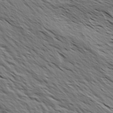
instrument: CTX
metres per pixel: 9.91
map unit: Hve
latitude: 31.5749
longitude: 149.6344
